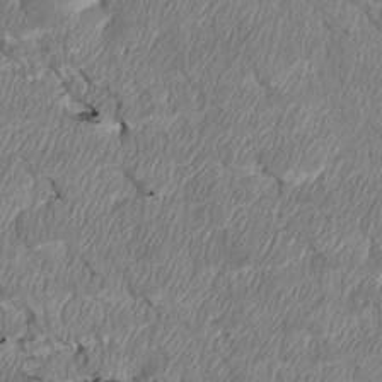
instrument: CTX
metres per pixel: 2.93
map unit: Htu
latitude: 4.0444
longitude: 152.2739
